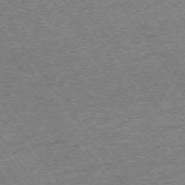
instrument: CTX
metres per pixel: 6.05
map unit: Ap
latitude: -74.7841
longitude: -89.4049
